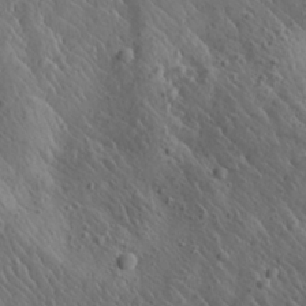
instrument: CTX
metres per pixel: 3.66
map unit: Aa
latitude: 26.1767
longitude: -142.3278
